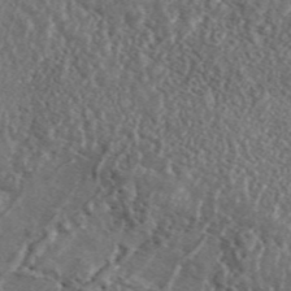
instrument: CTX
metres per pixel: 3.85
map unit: ANa
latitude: 46.3657
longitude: 27.4265
